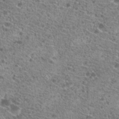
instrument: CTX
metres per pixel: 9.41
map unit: Hto
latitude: 21.0837
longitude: -41.5749
